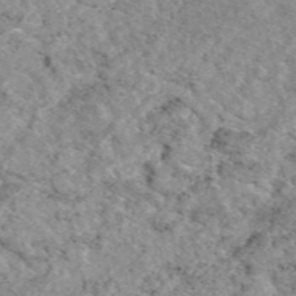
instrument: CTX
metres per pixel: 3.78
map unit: eAb
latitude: 48.2145
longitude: 112.4629
